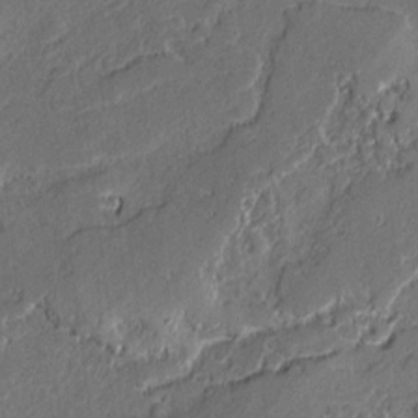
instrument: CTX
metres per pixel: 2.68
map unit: lAvf
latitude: -0.4251
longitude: -107.8961
